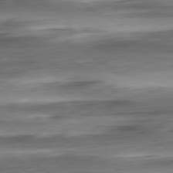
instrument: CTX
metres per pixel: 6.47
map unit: Ap
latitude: -80.9353
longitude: -68.6680
